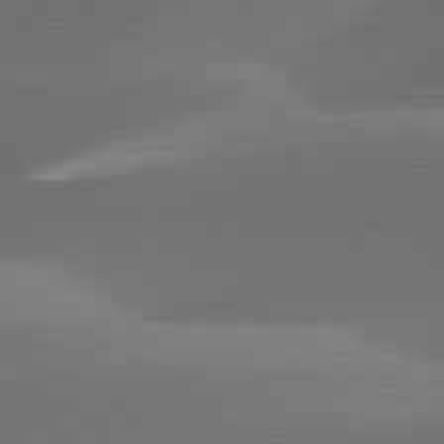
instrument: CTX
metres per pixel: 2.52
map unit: lApd
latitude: 81.9339
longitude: 129.4832
